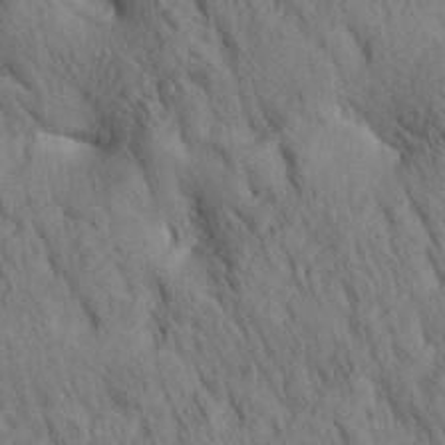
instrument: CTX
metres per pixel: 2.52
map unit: lAa
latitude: 21.3671
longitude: -138.6868
